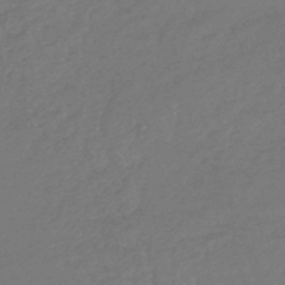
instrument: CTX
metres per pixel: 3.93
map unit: lHb
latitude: -43.1998
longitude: 75.2943
